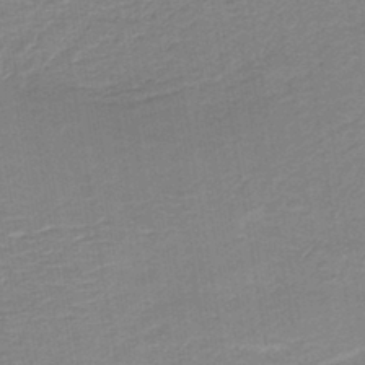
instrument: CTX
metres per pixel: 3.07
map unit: HNb
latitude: -40.2739
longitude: 50.6707
